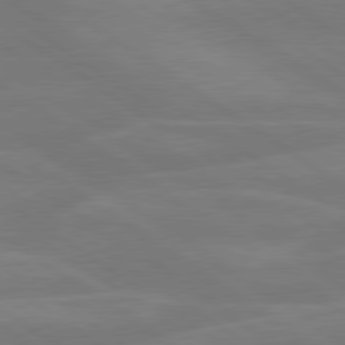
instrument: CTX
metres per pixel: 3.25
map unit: lApd
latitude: 79.6505
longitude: -125.0836
